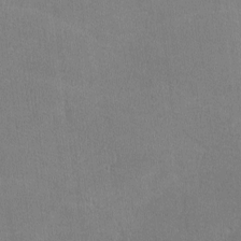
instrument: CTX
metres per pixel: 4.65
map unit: lHvf
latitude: -11.4643
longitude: -101.7072
